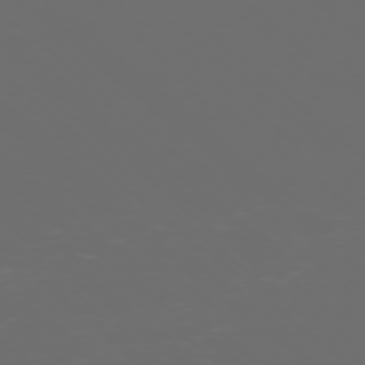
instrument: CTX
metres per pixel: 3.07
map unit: Ap
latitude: -77.2943
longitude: -81.0269
